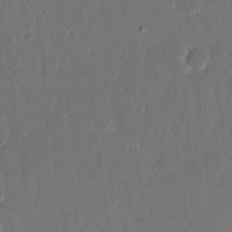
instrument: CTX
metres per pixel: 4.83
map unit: eHh
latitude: 15.5560
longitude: -72.6680
